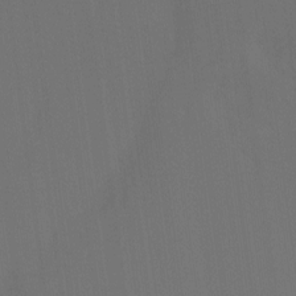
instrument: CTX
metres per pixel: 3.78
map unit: Ht
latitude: -15.4833
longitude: -41.9717
